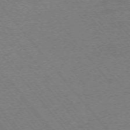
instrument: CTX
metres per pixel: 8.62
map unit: Ap
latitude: -75.2376
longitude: -81.8394
